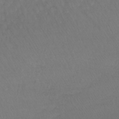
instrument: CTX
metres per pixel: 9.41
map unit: lHb
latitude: -43.3887
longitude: 73.1431
